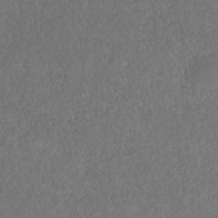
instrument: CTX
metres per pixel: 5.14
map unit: HNhu
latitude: -37.1809
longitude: 33.0298
